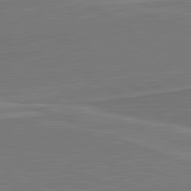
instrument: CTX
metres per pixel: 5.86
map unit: lApd
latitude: 82.3089
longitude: 140.9353
